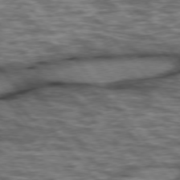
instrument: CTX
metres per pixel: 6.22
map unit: lApd
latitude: 75.9339
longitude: -49.1592
